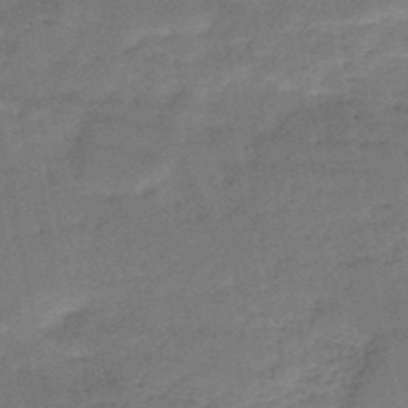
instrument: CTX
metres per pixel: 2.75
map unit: HNb
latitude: -50.7652
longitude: -39.4615
